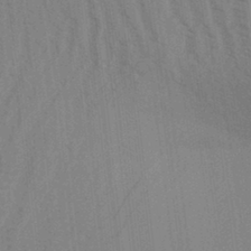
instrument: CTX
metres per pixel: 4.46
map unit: Aa
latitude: 31.0648
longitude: -139.1781
